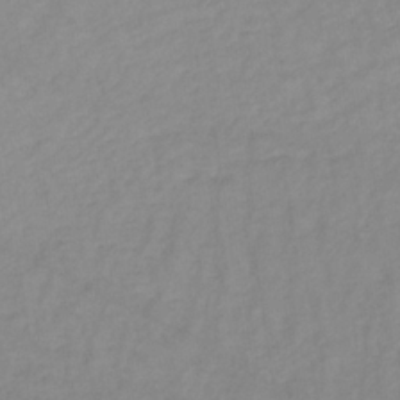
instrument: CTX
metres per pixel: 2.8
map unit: lHb
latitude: -34.6329
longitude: 72.2739
